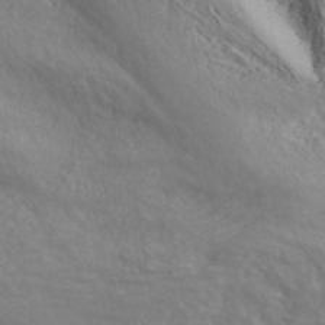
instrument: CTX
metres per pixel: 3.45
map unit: ANa
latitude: 42.6868
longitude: 53.1053
